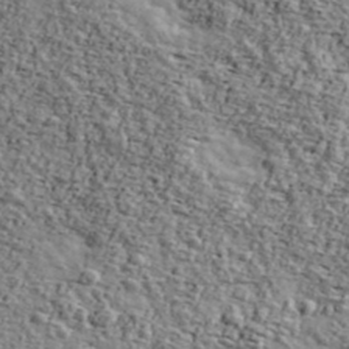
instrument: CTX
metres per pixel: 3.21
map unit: Ave
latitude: 43.2159
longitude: -110.4790
